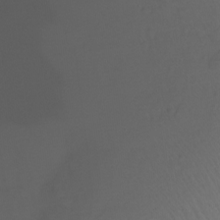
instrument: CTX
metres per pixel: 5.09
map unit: Ht
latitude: -14.7464
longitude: -50.4979
